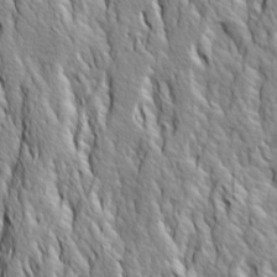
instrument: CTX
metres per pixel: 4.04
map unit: Ave
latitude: 14.3657
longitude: -132.9325
